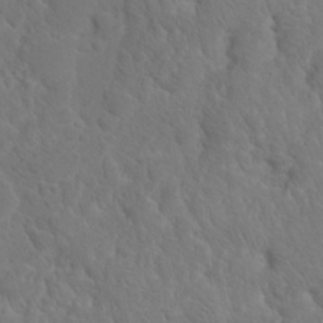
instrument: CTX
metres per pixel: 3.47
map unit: Hto
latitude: 18.6868
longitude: -36.4034
